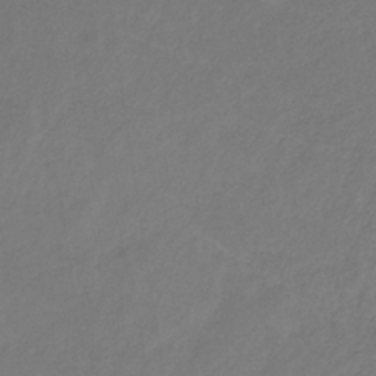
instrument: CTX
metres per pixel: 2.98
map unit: lHb
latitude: -30.6896
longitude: 65.7478
